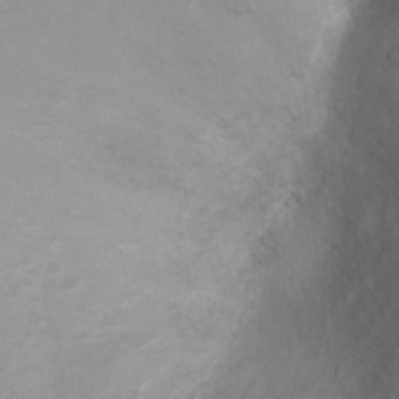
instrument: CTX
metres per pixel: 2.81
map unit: Ht
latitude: -2.1605
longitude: -27.6883
